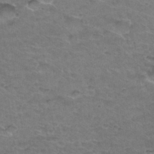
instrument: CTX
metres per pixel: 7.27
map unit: Hto
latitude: 32.6868
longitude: -48.4790
